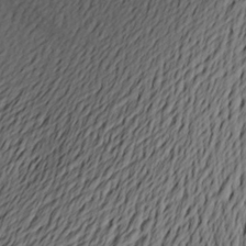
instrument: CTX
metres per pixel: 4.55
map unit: Aa
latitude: 20.5168
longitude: -146.2523
